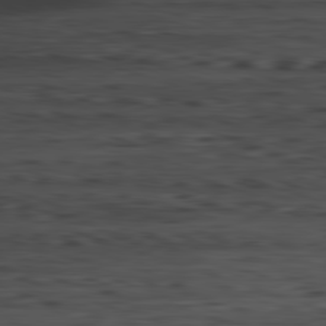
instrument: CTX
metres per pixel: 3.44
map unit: Ap
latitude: -81.8800
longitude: -78.3090
